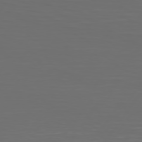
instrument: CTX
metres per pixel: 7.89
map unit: Hpe
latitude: 75.0270
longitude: -125.5182
